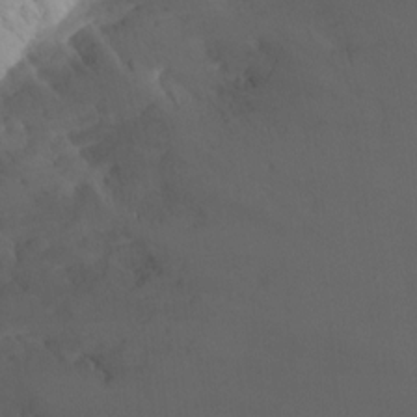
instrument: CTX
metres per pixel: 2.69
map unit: Ht
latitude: -9.5777
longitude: -46.3657
